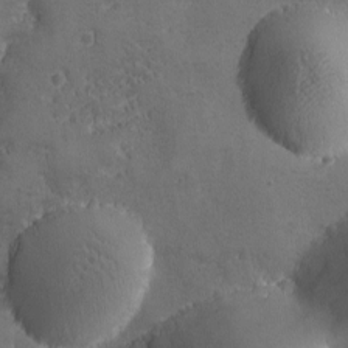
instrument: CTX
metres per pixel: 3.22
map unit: Ave
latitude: -7.2565
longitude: -119.7449
